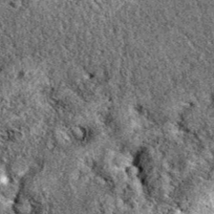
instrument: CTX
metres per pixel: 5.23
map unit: eAb
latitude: 38.5168
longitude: 111.2187
